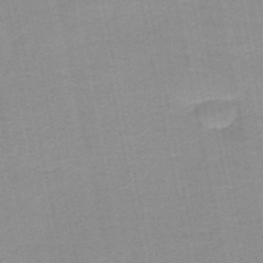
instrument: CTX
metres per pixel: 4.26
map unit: HNb
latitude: -49.7667
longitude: -49.1403
